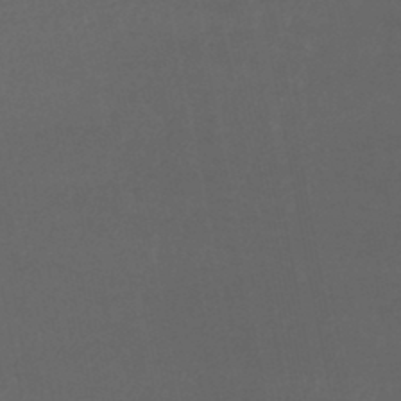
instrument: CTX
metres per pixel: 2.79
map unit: HNhu
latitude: -45.9367
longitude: 93.0675
